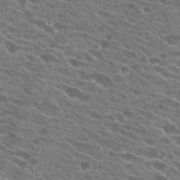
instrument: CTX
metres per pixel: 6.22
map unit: Hto
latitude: 25.2914
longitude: -42.7435
